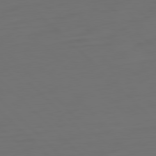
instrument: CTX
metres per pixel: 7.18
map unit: Ap
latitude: -79.9367
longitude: -55.4804
